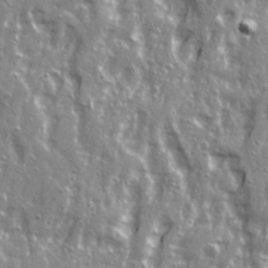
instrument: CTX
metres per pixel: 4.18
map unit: Ave
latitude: 22.3467
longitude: -133.3860
